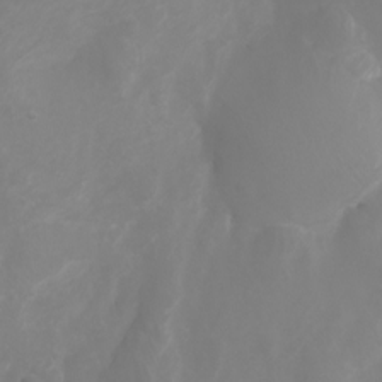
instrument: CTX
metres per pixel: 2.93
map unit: Ht
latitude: -2.7274
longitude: -61.8961
